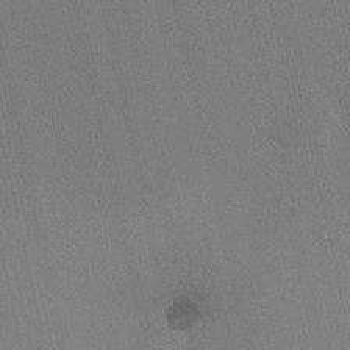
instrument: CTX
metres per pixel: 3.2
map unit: HNhu
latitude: 6.8947
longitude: 4.6329
